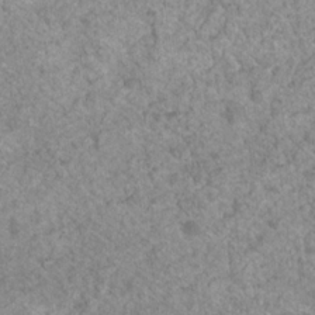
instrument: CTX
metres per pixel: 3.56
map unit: Nhu
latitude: 17.3104
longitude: -31.3671
